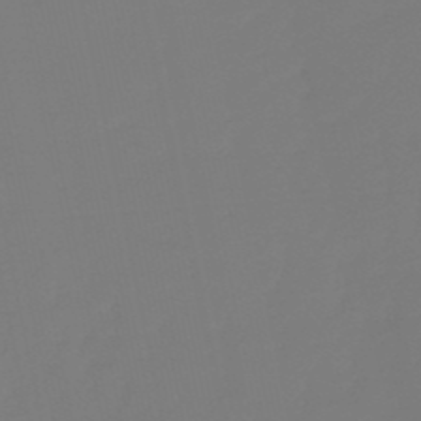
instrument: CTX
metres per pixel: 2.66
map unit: lHb
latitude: -51.0486
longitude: 80.0661
